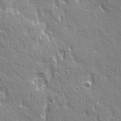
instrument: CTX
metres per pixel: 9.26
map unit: Ave
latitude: 21.7828
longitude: -135.4804
